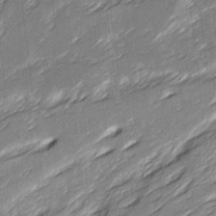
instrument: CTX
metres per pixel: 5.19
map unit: Ave
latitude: 16.3656
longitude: -137.2537
